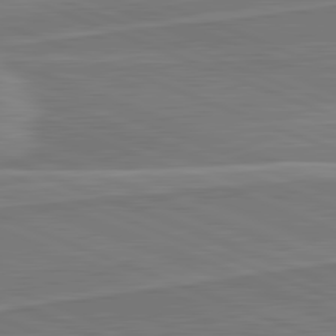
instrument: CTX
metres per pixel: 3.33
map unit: lApd
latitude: 82.1766
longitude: 141.1998
